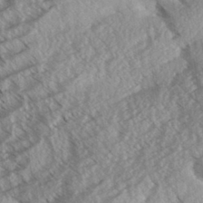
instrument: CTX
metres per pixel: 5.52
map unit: Aa
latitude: 33.0270
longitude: -140.2900
